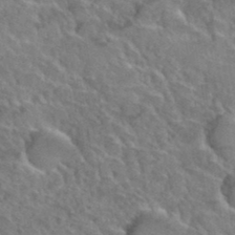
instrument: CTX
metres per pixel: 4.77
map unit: Hto
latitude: 35.8583
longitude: -47.5560
